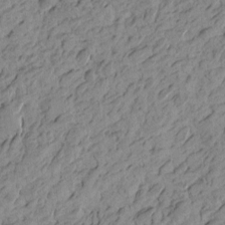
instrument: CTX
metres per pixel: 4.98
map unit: Htu
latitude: -4.2550
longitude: -176.2333
